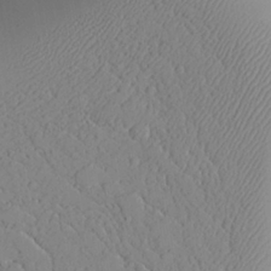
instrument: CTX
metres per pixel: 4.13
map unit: Aa
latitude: 25.3670
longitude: -129.4993
